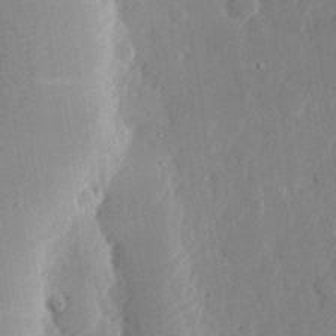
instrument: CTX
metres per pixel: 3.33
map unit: eHh
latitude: 28.9325
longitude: -80.8002
